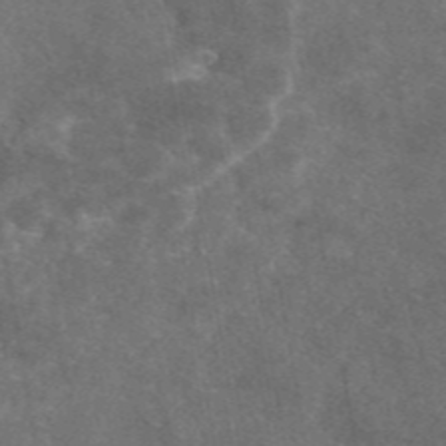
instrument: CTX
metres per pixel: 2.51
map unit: eAb
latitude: 46.7247
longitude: 119.1053
